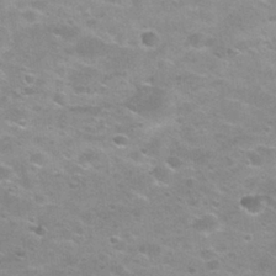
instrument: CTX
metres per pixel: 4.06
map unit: Nhu
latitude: 27.7072
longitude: -50.0633
